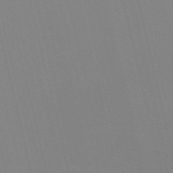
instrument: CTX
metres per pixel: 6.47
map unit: Nve
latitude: -57.8044
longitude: 60.8975
